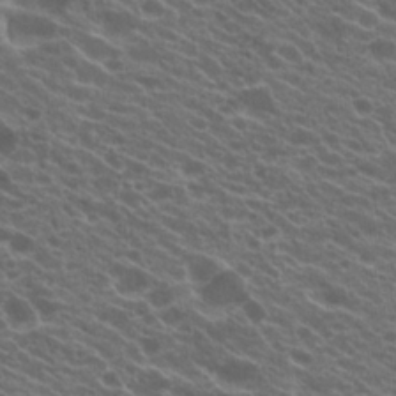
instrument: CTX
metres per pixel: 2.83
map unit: Hto
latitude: 20.9325
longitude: -35.3481
